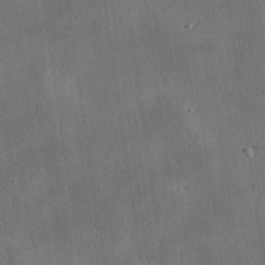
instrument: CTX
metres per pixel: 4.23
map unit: lHvf
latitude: 31.6316
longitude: -92.8758
